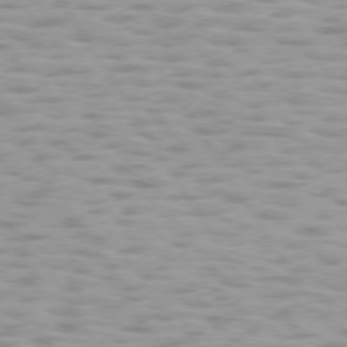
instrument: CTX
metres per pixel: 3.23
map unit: lApd
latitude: 75.2348
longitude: -50.3845
